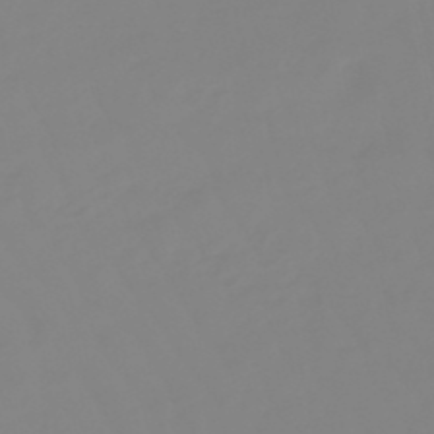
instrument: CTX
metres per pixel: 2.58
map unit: eHb
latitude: -48.5574
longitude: 85.3131
